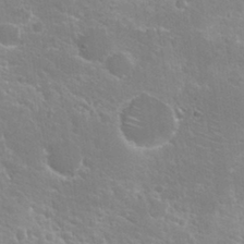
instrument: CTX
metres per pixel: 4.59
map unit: Hto
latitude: 20.7435
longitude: -37.7828
